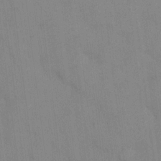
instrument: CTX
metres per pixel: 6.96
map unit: eHh
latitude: 13.4804
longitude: -62.4034
